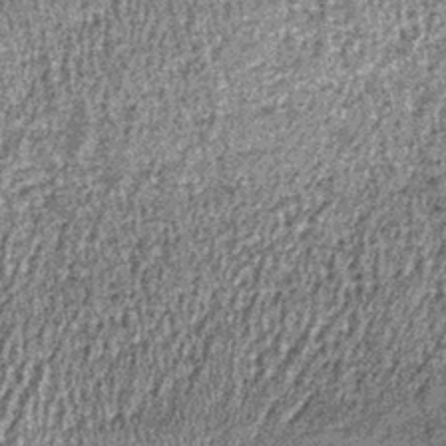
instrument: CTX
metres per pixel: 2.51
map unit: lHb
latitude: -39.3698
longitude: 66.8975
